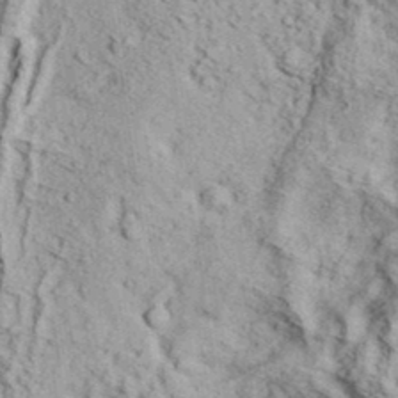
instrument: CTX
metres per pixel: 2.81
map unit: eHh
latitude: 37.6505
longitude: -80.1200
